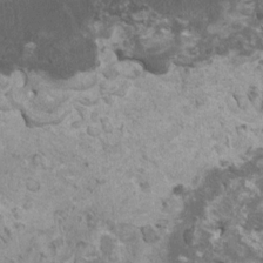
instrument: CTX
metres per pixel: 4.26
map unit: HNhu
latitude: 1.4615
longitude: 0.9731
